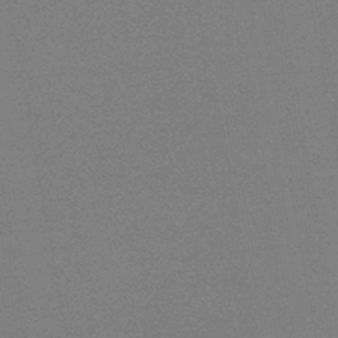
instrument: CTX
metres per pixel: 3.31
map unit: HNb
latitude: -45.1809
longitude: -40.0255
